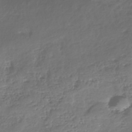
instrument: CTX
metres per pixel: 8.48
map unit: eHh
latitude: -39.4832
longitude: -28.3656
